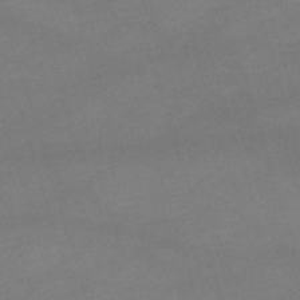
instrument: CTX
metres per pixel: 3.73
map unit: lHb
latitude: -46.8786
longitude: 63.4643
